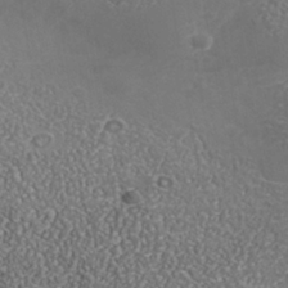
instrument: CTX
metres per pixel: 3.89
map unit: Nhu
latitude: -39.2565
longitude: -85.1214
